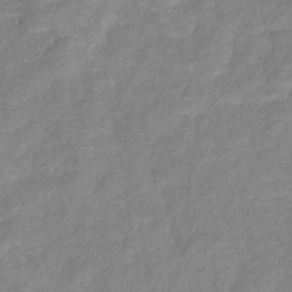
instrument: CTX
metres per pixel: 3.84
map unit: lHb
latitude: -40.6518
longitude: 78.0850
